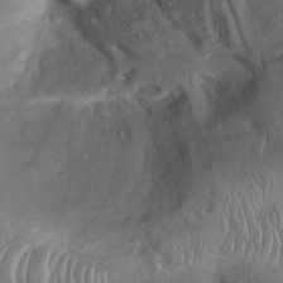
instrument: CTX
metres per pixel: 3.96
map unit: Aa
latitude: -3.4076
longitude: -73.8206
